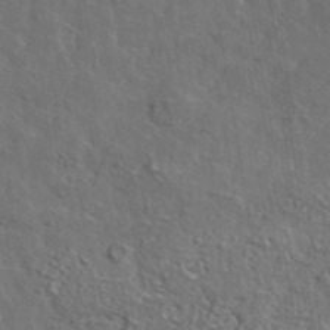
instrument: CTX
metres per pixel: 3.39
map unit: lHvf
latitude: 37.5749
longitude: -88.2712
